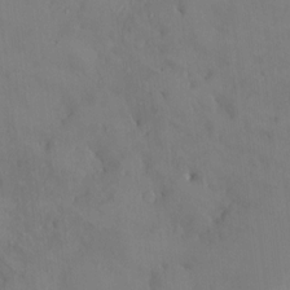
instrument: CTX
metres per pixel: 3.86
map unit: HNhu
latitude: 6.2900
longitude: 0.6330
